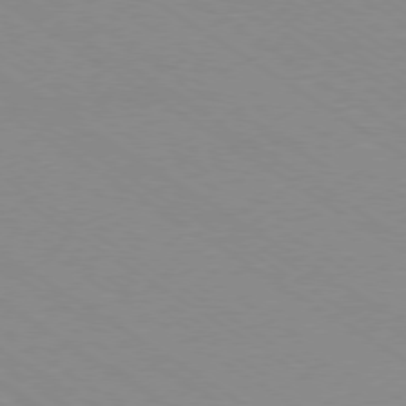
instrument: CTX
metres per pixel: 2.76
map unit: Ap
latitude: -78.8030
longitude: -84.4979
